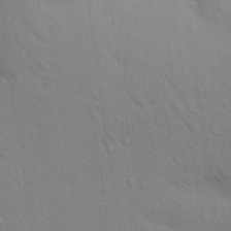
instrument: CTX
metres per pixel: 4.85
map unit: Aa
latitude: 29.9906
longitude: -147.3293
